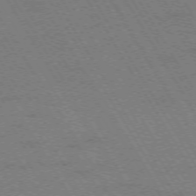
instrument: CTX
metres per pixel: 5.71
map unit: Hpe
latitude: -73.8233
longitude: 3.2375
